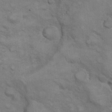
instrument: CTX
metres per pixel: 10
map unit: eHh
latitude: 22.1578
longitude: -59.8017
